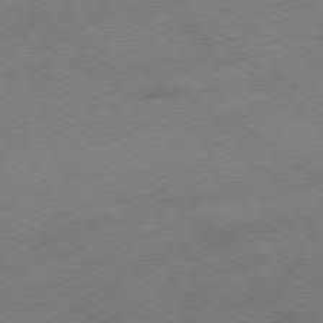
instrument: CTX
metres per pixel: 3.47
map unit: Hpe
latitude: -80.3873
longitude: 24.1606
